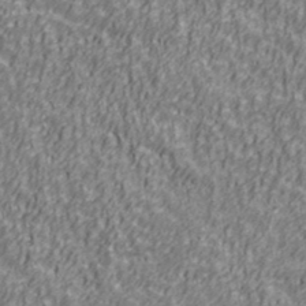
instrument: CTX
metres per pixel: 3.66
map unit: Ave
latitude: 41.4426
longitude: -113.0458
